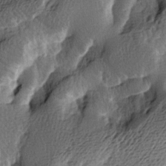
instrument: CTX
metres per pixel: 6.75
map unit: lAa
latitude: -7.2943
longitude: -124.3845
